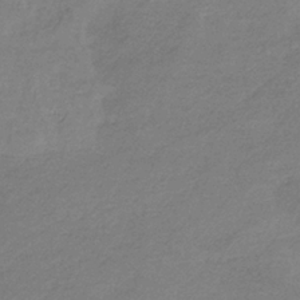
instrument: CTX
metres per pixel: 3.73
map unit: HNb
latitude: -35.4076
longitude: 55.8423
